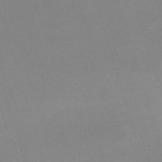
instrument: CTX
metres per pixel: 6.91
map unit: eHh
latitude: -62.7841
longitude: 48.9920
